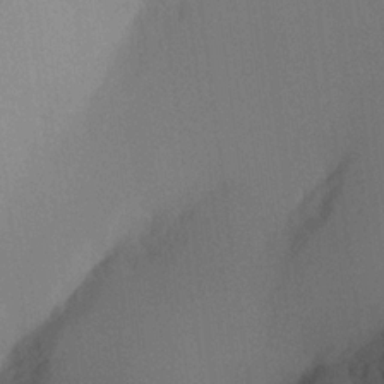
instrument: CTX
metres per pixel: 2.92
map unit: Aa
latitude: 20.7624
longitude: -144.7435
